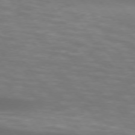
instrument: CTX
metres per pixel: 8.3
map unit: lApd
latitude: 74.4601
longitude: -54.1956
